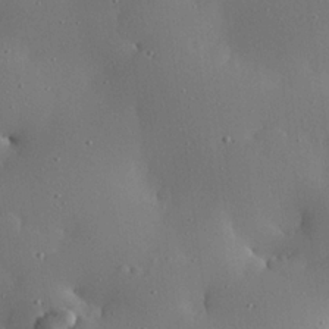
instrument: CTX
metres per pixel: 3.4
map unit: eHh
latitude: 23.4804
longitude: -91.3293
